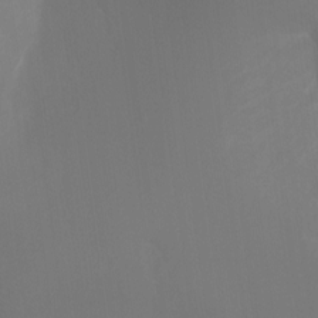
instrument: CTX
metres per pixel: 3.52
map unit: Ht
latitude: -16.7275
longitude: -41.9150
